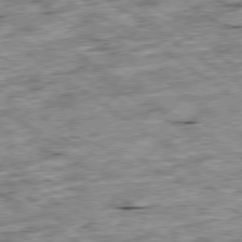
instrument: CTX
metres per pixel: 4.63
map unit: Ap
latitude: -79.7099
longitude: -75.2348
